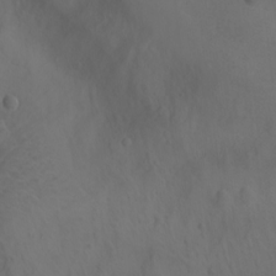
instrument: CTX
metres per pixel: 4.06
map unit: Aa
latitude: -3.6532
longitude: -72.2145
